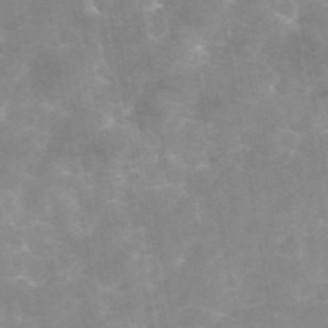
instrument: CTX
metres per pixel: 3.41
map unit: eAb
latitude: 45.0836
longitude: 122.1984
